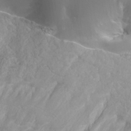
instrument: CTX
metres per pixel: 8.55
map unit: Nhe
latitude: -36.3495
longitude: -91.0458
